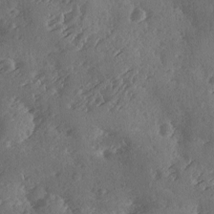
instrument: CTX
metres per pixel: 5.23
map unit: Ave
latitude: -9.4454
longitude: -118.6112
